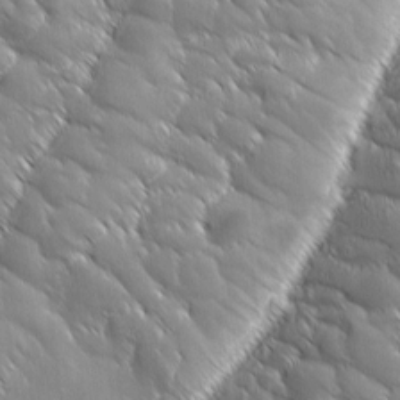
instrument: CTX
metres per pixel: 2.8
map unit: Ave
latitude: 1.8583
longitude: -113.8394
